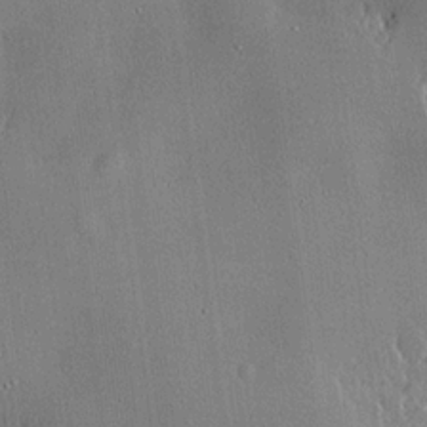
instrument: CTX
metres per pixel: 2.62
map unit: lHvf
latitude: 21.0270
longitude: 144.0661
